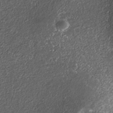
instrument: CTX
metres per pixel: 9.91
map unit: Nhe
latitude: -36.4440
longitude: -87.5560
